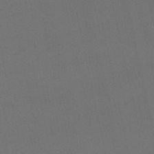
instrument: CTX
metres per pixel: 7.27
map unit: lHb
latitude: -48.3496
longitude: 63.3320
